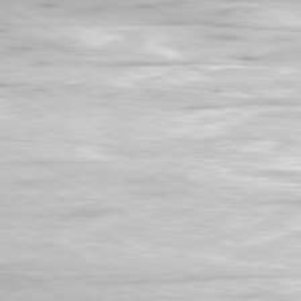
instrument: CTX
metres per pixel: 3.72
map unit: Ap
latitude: -81.1998
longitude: -72.6491
